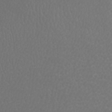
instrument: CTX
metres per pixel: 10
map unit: eHh
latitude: -7.0486
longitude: -75.9528
